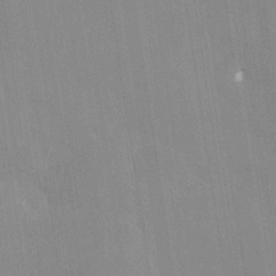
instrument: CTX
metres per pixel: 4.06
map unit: Nhe
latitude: -28.3684
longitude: -110.4034
